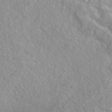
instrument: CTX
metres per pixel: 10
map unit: eAb
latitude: 46.7436
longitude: 101.8611
